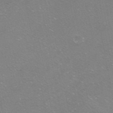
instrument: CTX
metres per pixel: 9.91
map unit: HNhu
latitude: -40.1606
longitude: 103.2187
